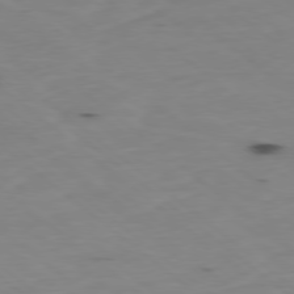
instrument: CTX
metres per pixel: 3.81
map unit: Ap
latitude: -78.8408
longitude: -74.1578
